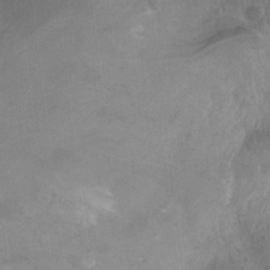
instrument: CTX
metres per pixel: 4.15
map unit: Ht
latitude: -9.8611
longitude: -21.2537
